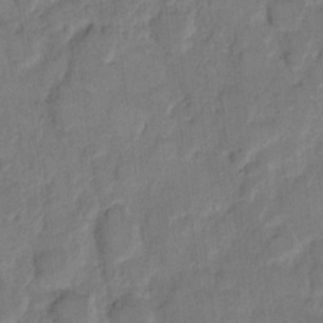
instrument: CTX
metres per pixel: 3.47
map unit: eHh
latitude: 11.0081
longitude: -64.9325
